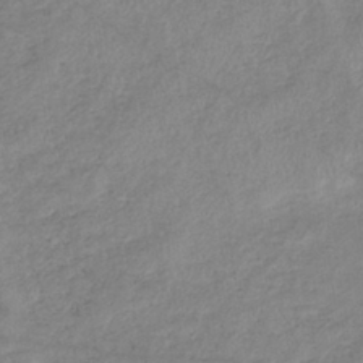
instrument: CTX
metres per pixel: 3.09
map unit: eHb
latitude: -37.5021
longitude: 75.5966
